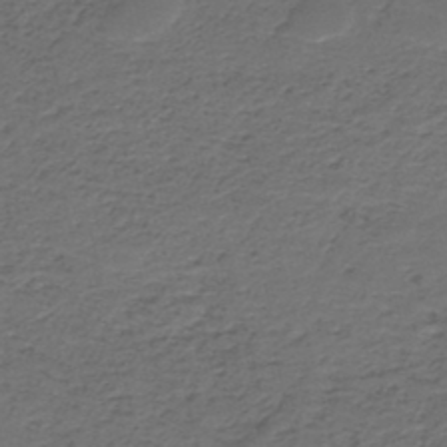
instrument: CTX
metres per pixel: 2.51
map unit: HNb
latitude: -43.9178
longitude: 50.8219
